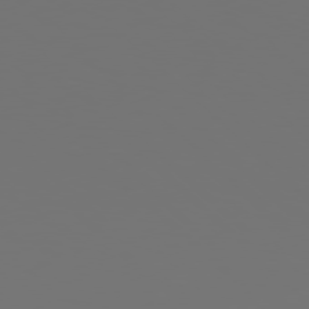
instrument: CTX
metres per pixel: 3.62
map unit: Hpe
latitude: 77.4237
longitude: -177.4804
